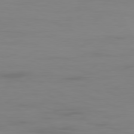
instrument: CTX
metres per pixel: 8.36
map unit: Ap
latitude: -79.7099
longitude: -93.4426
